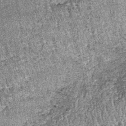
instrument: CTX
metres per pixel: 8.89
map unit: lHb
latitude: -38.7085
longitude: 67.0487
